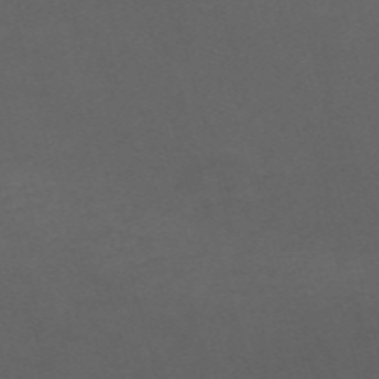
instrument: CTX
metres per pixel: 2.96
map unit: Nve
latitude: -58.5195
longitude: 59.3887
